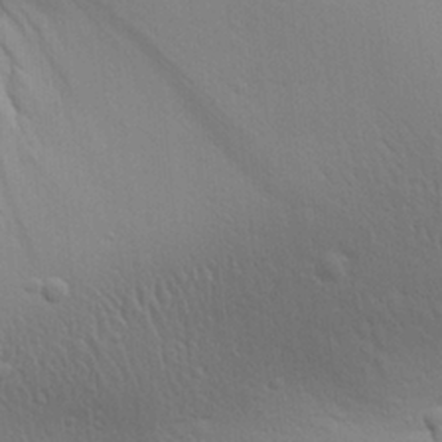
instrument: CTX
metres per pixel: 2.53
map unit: Aa
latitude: 27.1025
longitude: -136.6491
